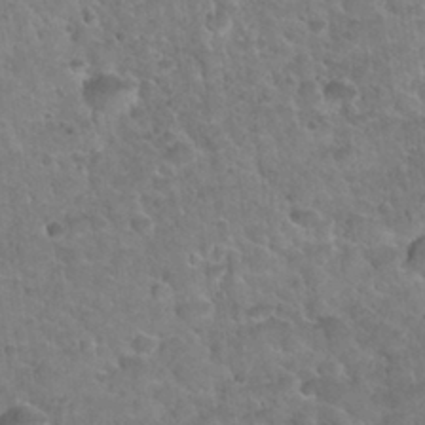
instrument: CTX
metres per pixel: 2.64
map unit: Nhu
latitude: 31.1215
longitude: -52.0822
